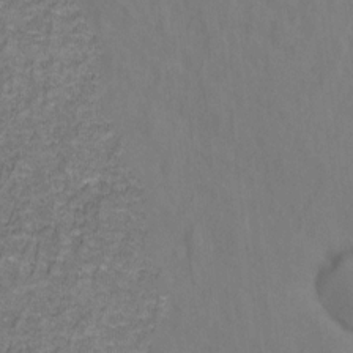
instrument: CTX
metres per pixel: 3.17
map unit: Hto
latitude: -1.5777
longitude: -34.0255
